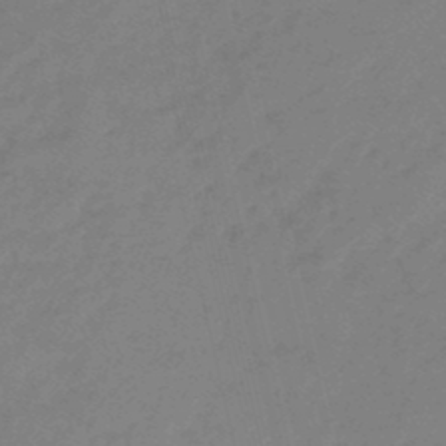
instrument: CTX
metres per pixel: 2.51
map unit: eHb
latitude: -46.5196
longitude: 86.4062
